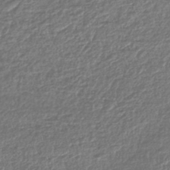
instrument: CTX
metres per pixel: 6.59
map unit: lHb
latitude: -43.7666
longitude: 68.7841
